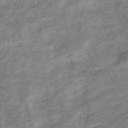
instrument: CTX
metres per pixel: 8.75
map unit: eHb
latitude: -37.2942
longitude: 77.3888
